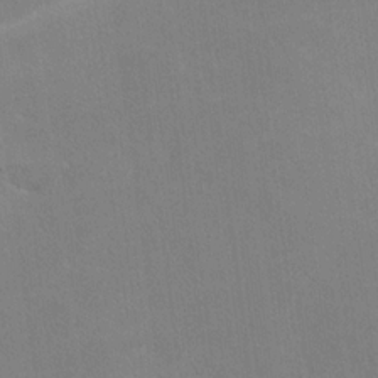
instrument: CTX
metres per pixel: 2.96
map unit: lHvf
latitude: -10.9164
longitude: -102.3656
